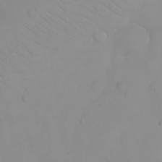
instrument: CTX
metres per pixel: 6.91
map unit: eHh
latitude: -8.8408
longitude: -68.2522
